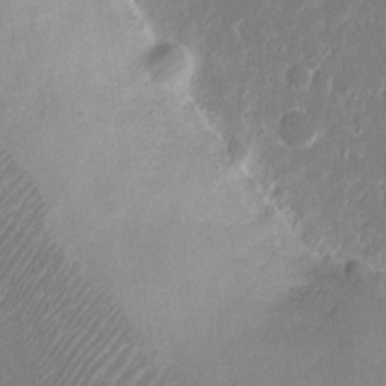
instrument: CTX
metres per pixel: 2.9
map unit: eHh
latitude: 15.1781
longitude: -70.1578
